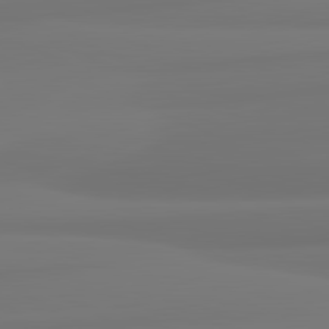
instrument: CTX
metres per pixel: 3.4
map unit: lApd
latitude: 82.1011
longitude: 175.2942
